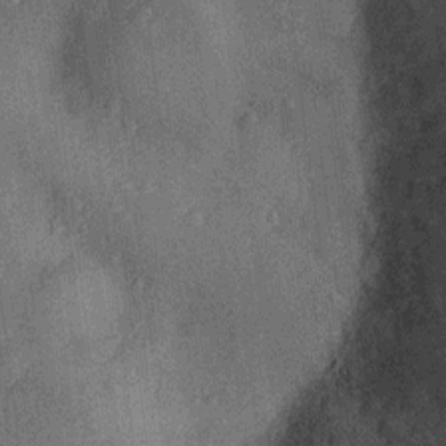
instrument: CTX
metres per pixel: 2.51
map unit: Ht
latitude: -12.4062
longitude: -21.2348
